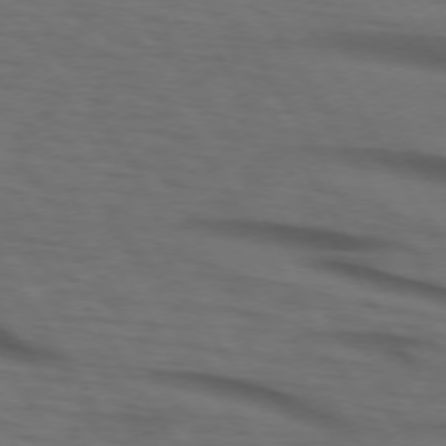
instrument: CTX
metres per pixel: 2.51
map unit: lApd
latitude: 73.3104
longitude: -73.9151
